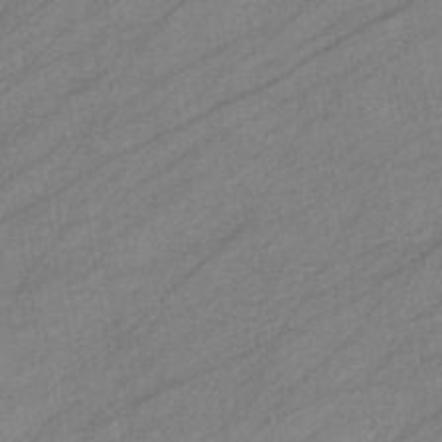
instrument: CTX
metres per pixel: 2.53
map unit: eHb
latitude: -41.2187
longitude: 83.1620
